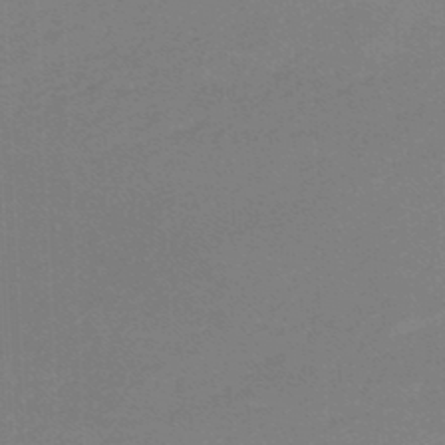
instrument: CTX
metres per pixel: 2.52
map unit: lHb
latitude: -46.3684
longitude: 63.7666
